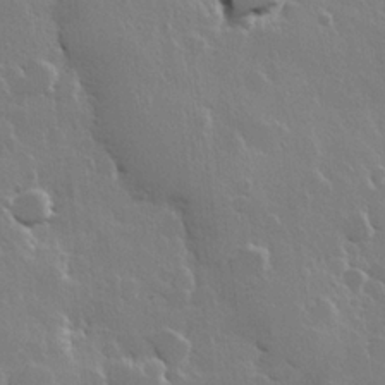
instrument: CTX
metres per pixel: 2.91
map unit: Hve
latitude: 22.7246
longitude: 149.0676
